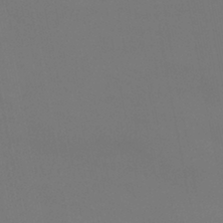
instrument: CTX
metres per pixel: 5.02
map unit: lHb
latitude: -38.5196
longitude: 74.8030
